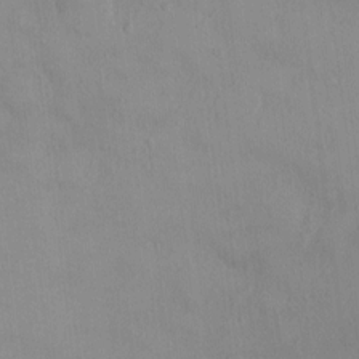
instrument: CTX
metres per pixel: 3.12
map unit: HNhu
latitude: 2.8758
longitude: 6.7274
